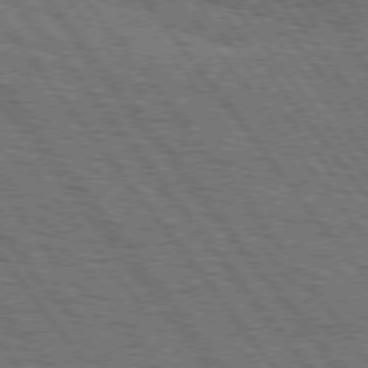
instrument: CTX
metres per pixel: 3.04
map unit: Hpe
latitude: 75.4049
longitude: -152.6302
